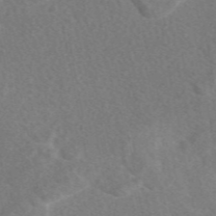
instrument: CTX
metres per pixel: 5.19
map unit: eAb
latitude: 48.2334
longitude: 118.7652
